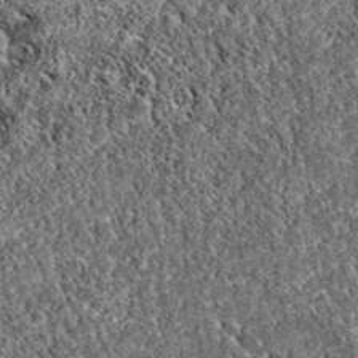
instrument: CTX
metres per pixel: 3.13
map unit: eAb
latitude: 37.4993
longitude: 111.5777
